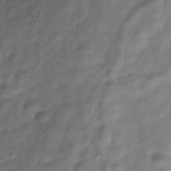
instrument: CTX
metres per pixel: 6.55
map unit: Hve
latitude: -32.8219
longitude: 89.2376
